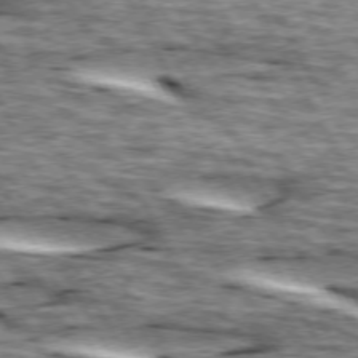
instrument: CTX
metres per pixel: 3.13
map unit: lApd
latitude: 73.8395
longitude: -55.6694
